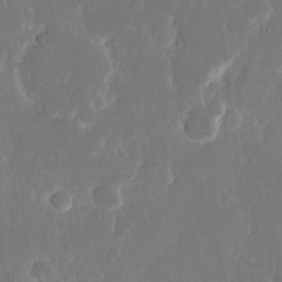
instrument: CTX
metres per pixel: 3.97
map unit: eHh
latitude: 16.1200
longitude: -72.6680
